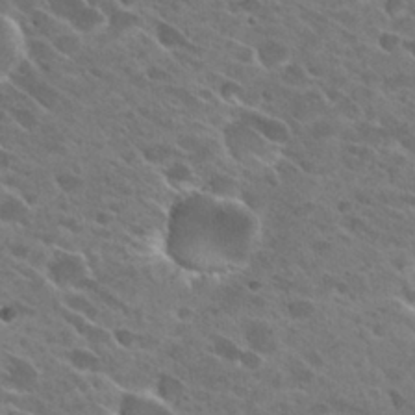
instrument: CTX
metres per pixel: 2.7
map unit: Hto
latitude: 27.2348
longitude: -42.2523
